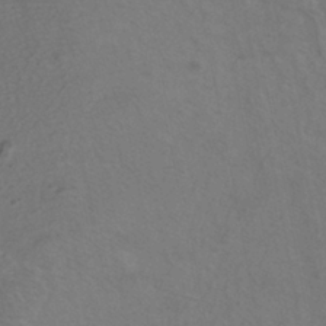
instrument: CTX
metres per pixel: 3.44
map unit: ANa
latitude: -39.0109
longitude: 97.0676
